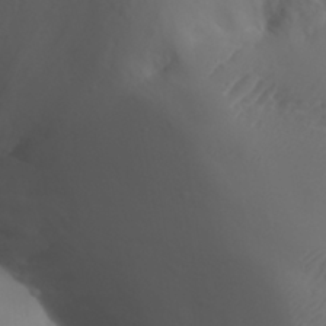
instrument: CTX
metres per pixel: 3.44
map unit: Aa
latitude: 32.0822
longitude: -141.5560
